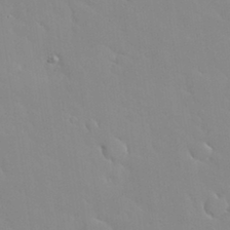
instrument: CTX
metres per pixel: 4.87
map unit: Nhu
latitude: 31.1404
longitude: -57.4237
